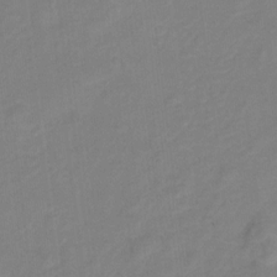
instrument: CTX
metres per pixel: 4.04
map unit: Hto
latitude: 5.4993
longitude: -32.6679
